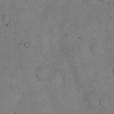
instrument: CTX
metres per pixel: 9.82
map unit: eHh
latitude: 15.7261
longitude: -63.3671
